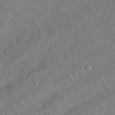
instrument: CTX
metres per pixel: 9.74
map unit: Hto
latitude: 18.8569
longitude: -52.4223
